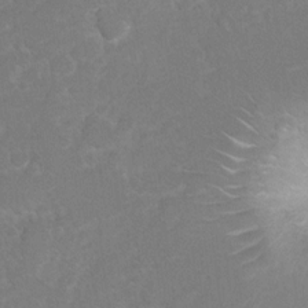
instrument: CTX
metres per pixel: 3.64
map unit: Hto
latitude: 6.3656
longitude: -30.5924
